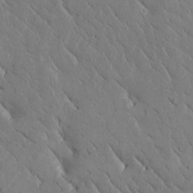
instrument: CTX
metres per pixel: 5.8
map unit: Htu
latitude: -1.2187
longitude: 175.4643
